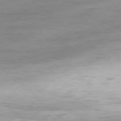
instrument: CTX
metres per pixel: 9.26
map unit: Hpe
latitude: -79.0864
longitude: 12.0850
